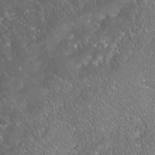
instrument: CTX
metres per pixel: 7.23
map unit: Nhe
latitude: -38.4440
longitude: -119.4993
